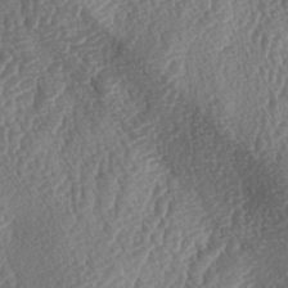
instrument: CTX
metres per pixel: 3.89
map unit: lAa
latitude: -3.5588
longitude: -128.1011
